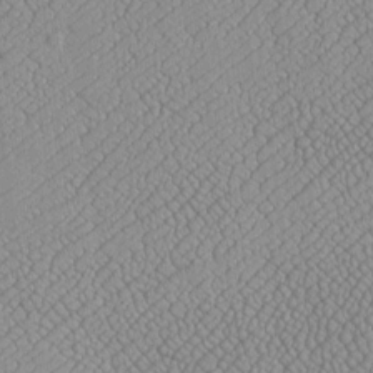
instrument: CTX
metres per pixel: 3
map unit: Htu
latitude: -6.9541
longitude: 156.2739
